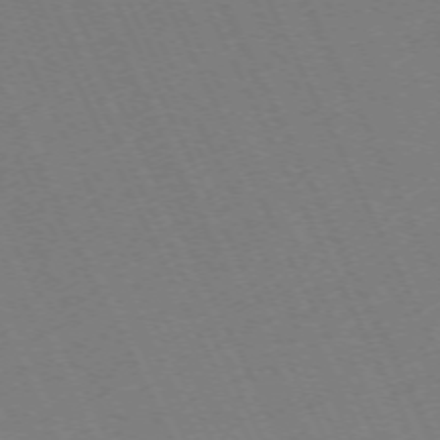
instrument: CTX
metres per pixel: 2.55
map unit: Hpe
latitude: -71.6344
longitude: 12.8408
